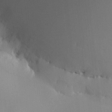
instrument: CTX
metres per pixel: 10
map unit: HNhu
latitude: 9.2537
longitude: 10.3306
